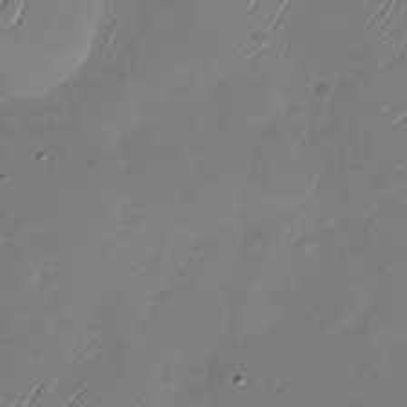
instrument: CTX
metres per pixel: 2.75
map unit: Nhu
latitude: -29.1431
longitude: -59.4238
